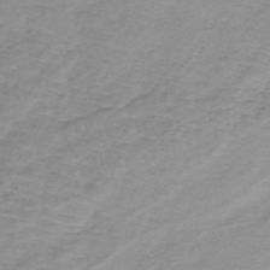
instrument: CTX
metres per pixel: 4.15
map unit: lHb
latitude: -41.2754
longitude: 64.6141
